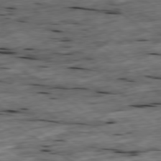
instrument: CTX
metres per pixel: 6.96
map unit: Ap
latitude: -79.5399
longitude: -90.1956
